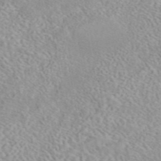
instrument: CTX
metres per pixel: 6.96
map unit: eAb
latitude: 44.5923
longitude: 115.3321
